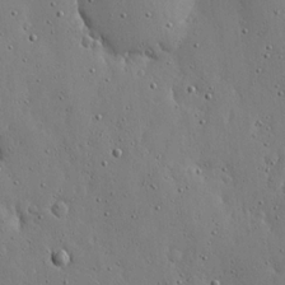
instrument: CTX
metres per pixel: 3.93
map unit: lHvf
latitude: 18.7813
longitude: -114.4789
